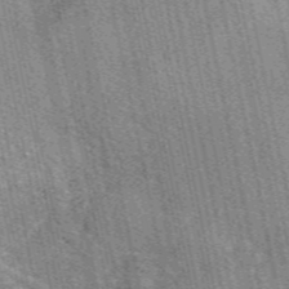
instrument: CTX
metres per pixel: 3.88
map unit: eAb
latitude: 49.9528
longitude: 114.6707
